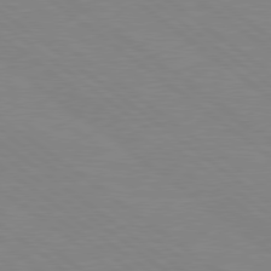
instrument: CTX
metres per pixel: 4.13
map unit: Hpe
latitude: 78.8947
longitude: -124.5734
